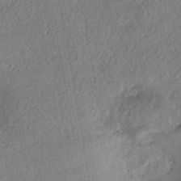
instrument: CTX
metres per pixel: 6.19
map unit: eHh
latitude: -42.2361
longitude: 121.0675
